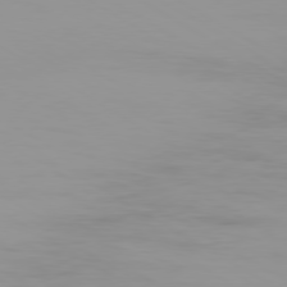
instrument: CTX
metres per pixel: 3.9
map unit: Ap
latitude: -79.6344
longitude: -92.3089
